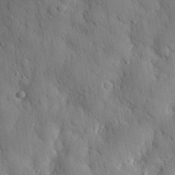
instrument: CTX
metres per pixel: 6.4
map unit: eHh
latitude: 27.9906
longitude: -76.2900
